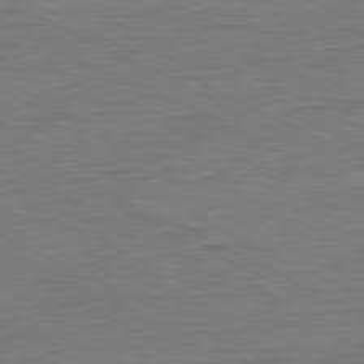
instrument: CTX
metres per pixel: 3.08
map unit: Ap
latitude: -81.0487
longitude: -75.9150
